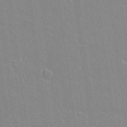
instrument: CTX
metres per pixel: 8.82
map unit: lAvf
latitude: 16.0255
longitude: -128.4601
